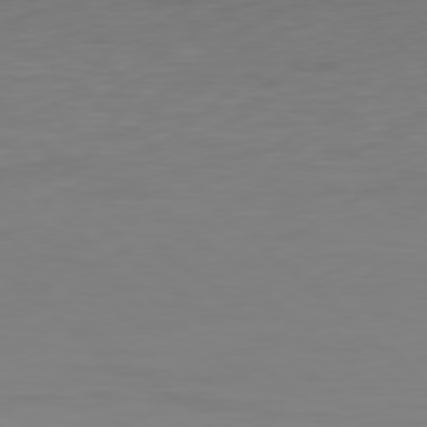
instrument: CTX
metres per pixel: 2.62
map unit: Hpe
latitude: 77.6882
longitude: -124.6868
